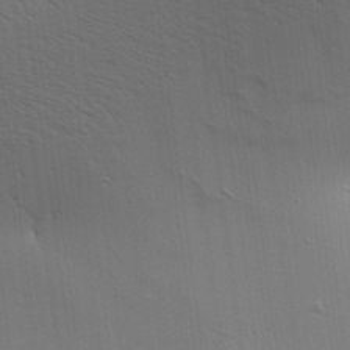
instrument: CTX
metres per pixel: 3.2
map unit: Aa
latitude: 18.7813
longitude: -141.7638
